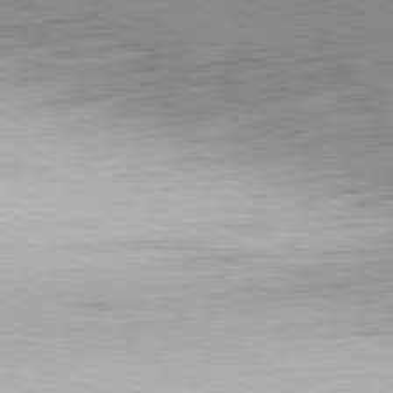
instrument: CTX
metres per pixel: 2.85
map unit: Ap
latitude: -81.8423
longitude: -70.1767
